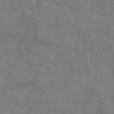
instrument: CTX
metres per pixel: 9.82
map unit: Nhe
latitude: -36.0850
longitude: -177.5182
